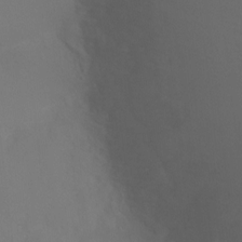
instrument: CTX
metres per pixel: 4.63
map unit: Ht
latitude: 1.3103
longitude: -21.2159
